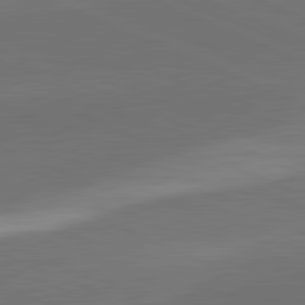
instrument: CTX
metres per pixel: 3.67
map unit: lApd
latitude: 82.1011
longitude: -155.1781
